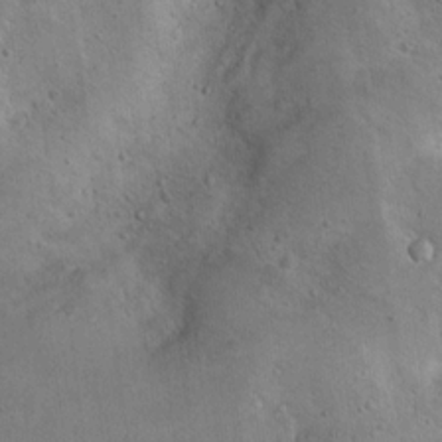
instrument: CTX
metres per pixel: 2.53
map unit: Nhu
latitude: 13.6127
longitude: -27.6316
